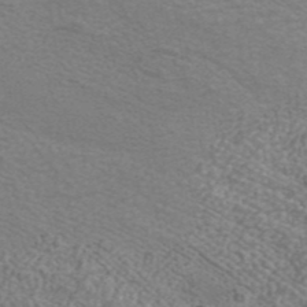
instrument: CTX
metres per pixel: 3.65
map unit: ANa
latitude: 42.3845
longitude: 26.7652
